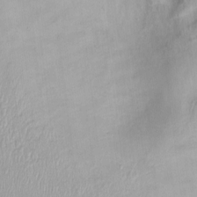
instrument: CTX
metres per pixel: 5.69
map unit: Nhu
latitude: 0.2522
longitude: -15.1970
